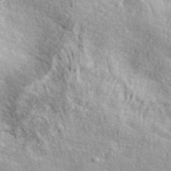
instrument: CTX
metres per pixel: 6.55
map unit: ANa
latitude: 40.5167
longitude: 20.4251
